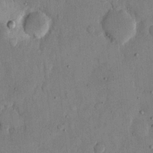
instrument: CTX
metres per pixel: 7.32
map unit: eHh
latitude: 13.4049
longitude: -68.3090
